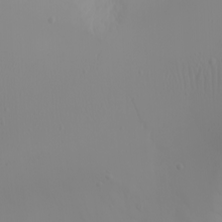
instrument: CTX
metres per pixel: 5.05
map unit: eHh
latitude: -5.3131
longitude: -84.3278
